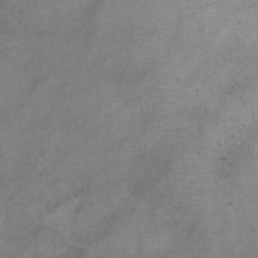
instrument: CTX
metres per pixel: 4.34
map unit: Ht
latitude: 0.2711
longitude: -32.9703
